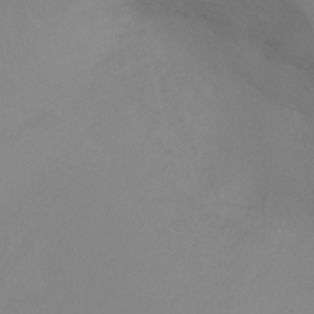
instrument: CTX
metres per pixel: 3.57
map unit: Ht
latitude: -10.2740
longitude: -46.1956
